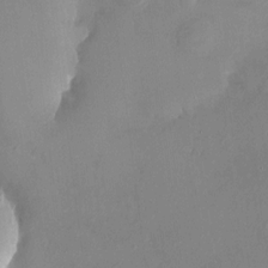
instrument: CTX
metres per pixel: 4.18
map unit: HNhu
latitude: 7.4804
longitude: 4.7463
